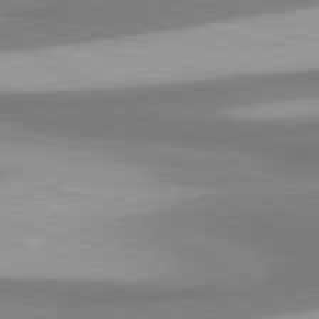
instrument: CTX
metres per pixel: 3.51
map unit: lApd
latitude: 80.5546
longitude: 177.2565
